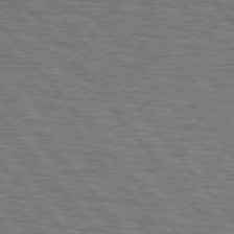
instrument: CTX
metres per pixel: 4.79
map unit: lApd
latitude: 75.8017
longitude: -76.1766
